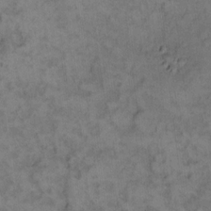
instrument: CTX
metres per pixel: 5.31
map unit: eHh
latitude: 12.3467
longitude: -64.0822
